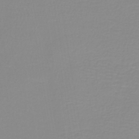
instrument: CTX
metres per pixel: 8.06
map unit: lHb
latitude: -40.3117
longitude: 60.2551
